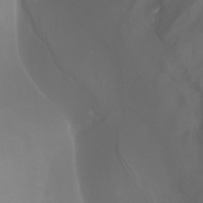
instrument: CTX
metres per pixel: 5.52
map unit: Nhu
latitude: -6.5573
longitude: -91.4804
